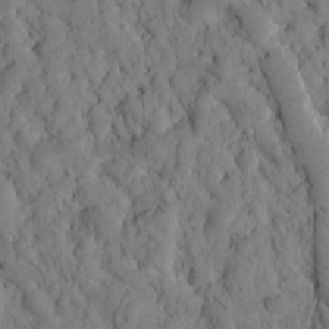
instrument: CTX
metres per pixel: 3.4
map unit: Htu
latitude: -2.4251
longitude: 173.8989
